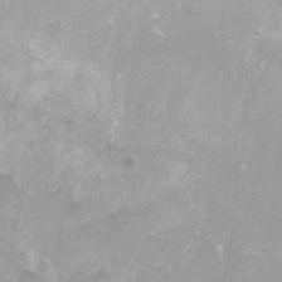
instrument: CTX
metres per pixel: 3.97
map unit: Nhu
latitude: -8.2739
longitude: -73.8583
